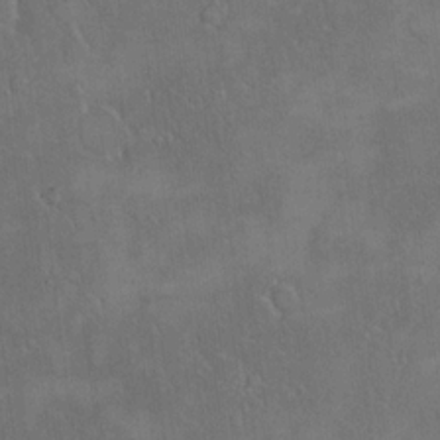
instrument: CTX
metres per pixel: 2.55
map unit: eHh
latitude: 18.2711
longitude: -65.4804
